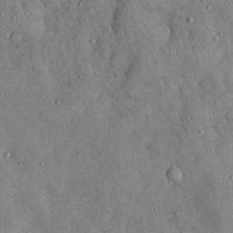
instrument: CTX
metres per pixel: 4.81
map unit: Nhu
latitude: 28.8947
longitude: -69.4427
